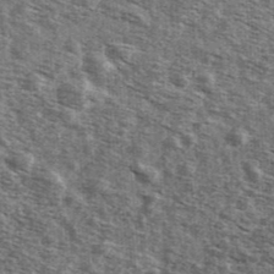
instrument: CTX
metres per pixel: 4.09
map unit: Ave
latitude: 42.2523
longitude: -106.6113
